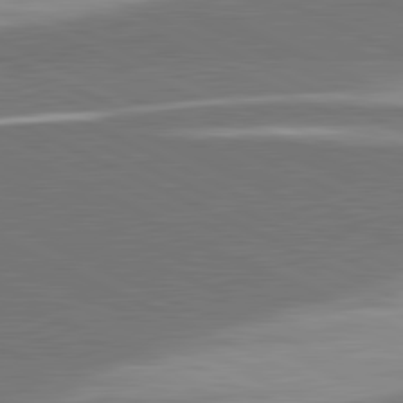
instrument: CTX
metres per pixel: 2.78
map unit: lApd
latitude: 81.6883
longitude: 157.5399
